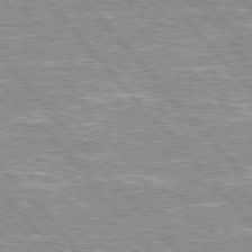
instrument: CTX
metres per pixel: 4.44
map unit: lApd
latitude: 76.2144
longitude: -80.8191
